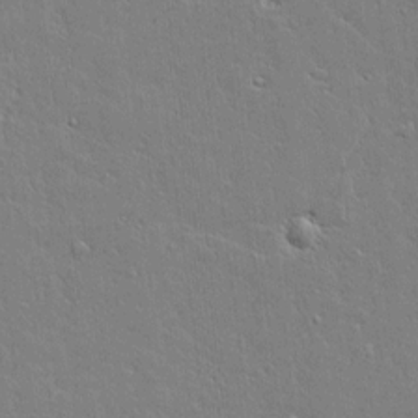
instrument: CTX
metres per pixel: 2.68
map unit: Aa
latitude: 12.1011
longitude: -125.5938
